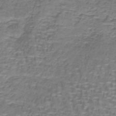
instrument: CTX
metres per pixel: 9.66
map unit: lHb
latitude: -41.2565
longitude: 58.8219
